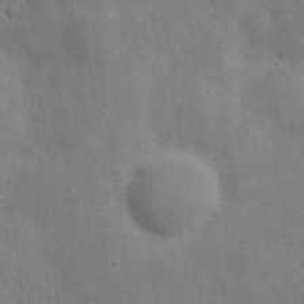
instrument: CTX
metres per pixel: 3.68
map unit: eHh
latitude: 7.0269
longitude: -72.3090
